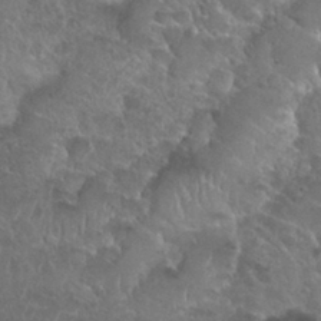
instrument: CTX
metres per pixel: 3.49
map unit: Nhu
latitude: 28.0444
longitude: -54.0255
